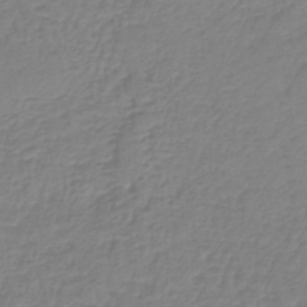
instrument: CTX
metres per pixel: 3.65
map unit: lHb
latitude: -41.4076
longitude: 61.2187
